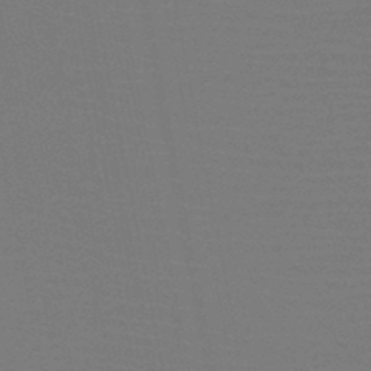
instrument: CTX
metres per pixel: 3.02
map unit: HNb
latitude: -47.0108
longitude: -42.7624
